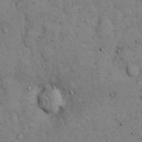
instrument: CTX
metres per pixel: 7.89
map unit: eHh
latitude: 15.5183
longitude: -63.8584
